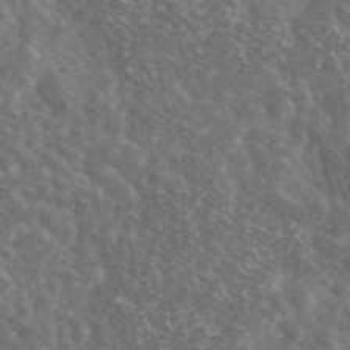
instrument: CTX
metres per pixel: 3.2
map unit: Ave
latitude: 38.4601
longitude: -106.8191
